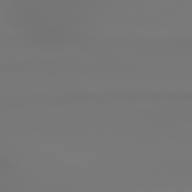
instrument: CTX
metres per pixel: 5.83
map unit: lApd
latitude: 78.9514
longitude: -136.7247
